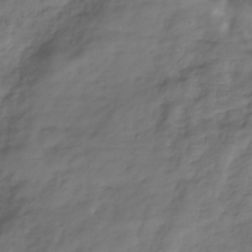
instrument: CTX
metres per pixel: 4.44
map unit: Hve
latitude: -31.0864
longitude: 90.8597
